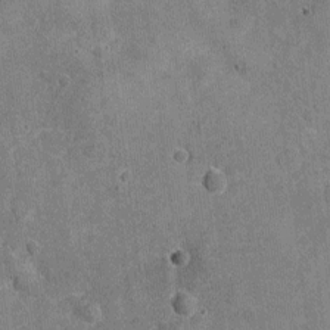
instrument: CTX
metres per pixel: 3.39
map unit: Nhu
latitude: -18.6707
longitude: -56.2333
